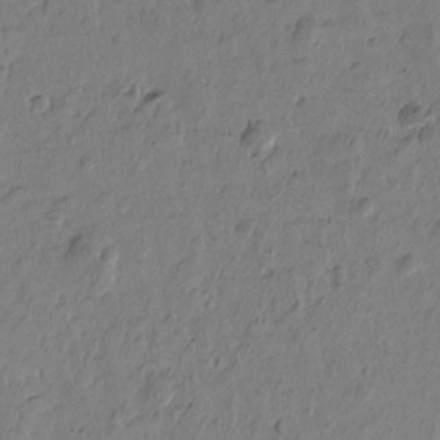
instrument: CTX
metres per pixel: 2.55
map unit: Htu
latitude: -3.5399
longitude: -177.0647
